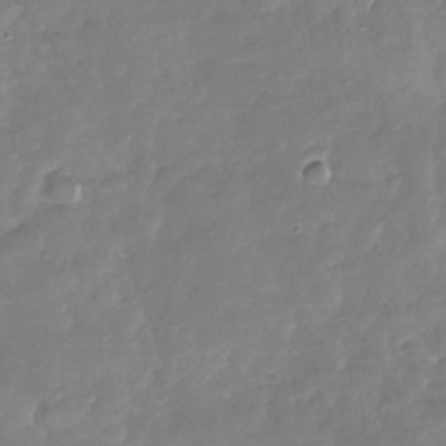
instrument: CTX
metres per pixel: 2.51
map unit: Nhu
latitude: -30.4251
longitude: -59.8205
